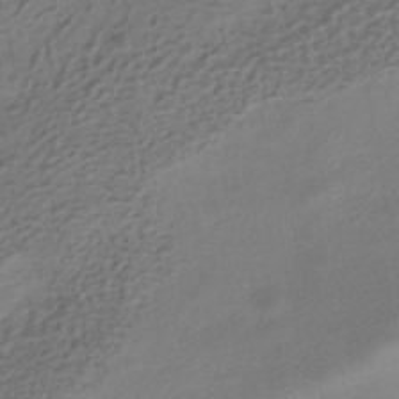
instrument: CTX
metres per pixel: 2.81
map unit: HNhu
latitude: -40.5763
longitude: 95.5021
